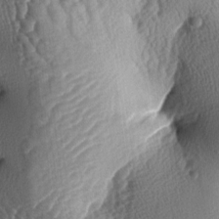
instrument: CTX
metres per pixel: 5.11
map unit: lAa
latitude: -4.6140
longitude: -127.9717
